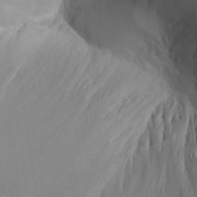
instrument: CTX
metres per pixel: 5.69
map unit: Aa
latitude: 25.5938
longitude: -127.9906
